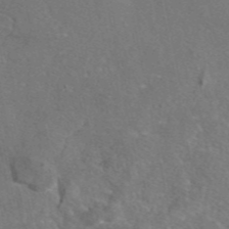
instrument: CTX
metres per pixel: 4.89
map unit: eAb
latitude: 46.8947
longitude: 110.3117
